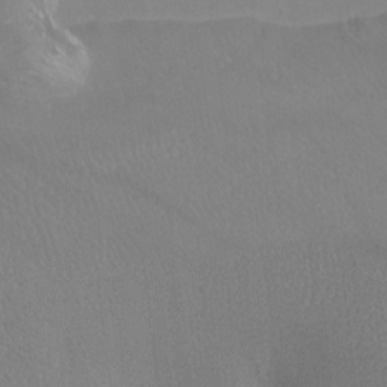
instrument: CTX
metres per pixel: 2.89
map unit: Ht
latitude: -6.9730
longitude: -33.9528
